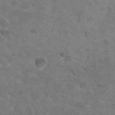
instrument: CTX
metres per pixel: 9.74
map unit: Nhu
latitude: 29.0269
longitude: -48.4412
